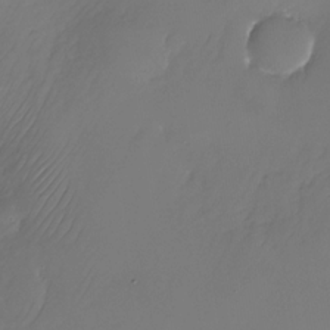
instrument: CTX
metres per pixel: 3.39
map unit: Nhu
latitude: -26.2550
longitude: -71.0647
